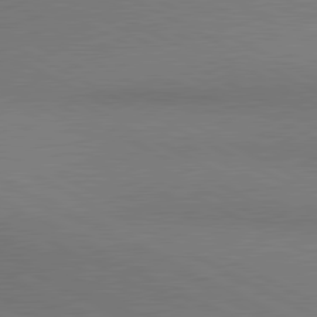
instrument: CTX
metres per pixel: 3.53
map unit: lApd
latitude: 80.6679
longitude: 139.7667
